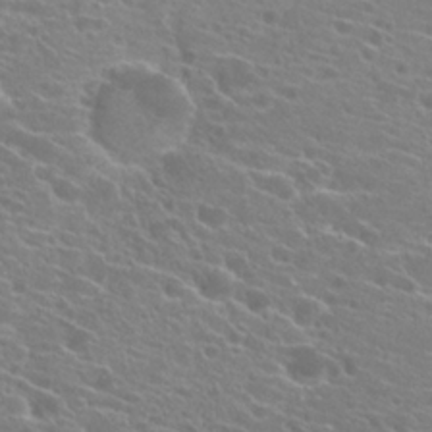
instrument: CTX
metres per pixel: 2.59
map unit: Hto
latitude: 22.0822
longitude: -39.1781
